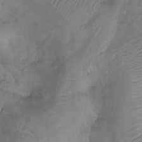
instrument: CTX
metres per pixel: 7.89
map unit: Htu
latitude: 2.2522
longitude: -21.8395
